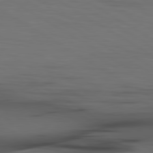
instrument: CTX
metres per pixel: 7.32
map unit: lApd
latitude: 79.9717
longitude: 160.2551
